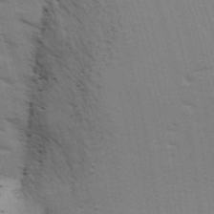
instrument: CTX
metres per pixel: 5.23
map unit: Ave
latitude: 13.9339
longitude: -102.5357
